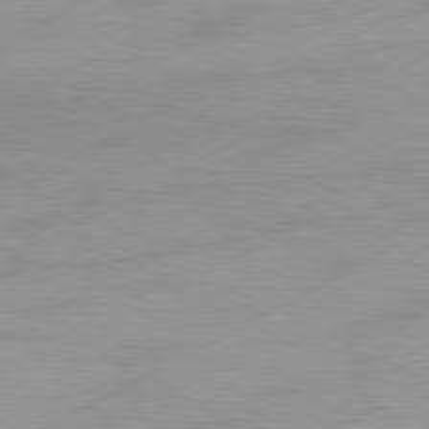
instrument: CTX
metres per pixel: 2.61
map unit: Hpe
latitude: -81.7667
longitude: 14.3118
